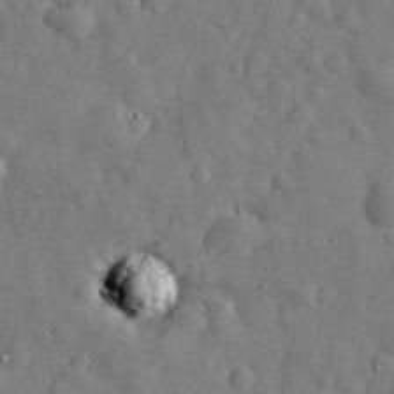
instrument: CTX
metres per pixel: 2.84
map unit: eHh
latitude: 30.5546
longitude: -73.6694
